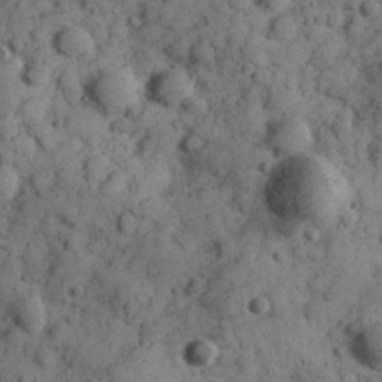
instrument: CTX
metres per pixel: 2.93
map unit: Hve
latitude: 24.7435
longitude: 147.1998
